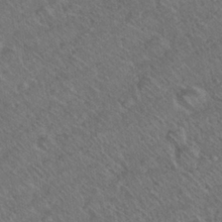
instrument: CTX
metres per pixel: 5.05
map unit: Nhu
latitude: 26.5924
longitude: -55.7261
